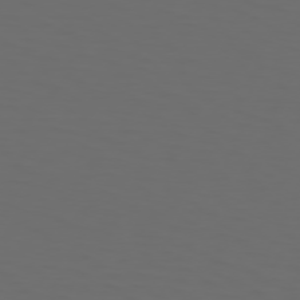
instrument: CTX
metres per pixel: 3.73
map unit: Hpe
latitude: 73.9151
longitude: -126.1200
